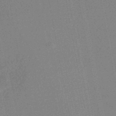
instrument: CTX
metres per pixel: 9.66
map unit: HNhu
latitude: -47.3698
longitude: 98.9542
